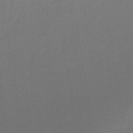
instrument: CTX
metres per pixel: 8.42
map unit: lHb
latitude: -39.4266
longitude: 69.2753
